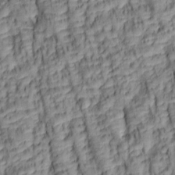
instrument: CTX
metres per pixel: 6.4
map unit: lAa
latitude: 6.1956
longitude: -115.8205
